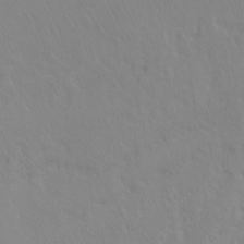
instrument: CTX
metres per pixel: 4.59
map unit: Ht
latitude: -8.1417
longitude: -37.6883
